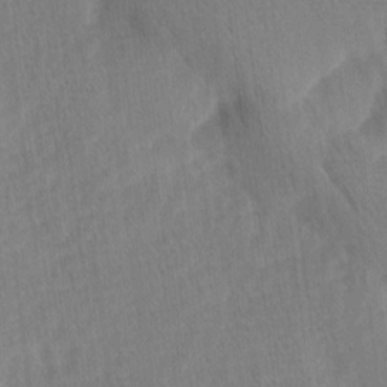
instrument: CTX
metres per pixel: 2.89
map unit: Ave
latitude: 11.2159
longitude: -107.0081
